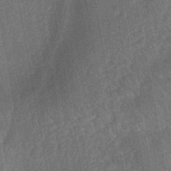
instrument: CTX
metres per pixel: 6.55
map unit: HNhu
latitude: -44.7841
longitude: 91.2376
